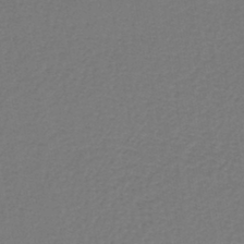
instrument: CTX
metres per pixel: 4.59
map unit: lHb
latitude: -42.7274
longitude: 61.9556
